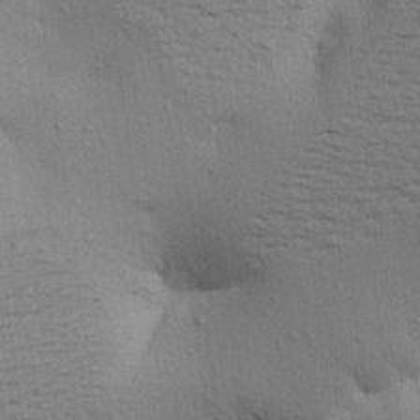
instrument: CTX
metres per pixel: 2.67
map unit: Aa
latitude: 21.1026
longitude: -148.4412
